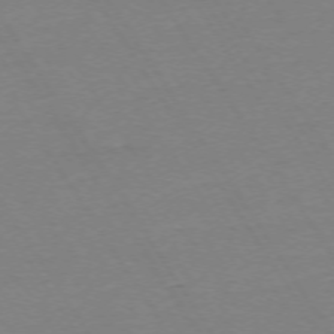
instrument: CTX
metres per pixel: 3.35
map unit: Ap
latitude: -73.8422
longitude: -82.2711
